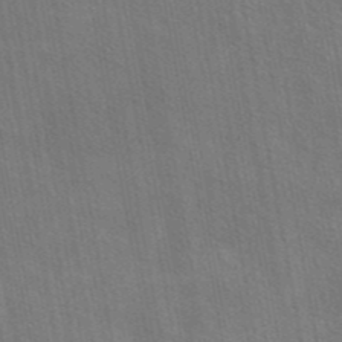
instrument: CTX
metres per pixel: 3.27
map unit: eAb
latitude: 43.2726
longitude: 113.6911
